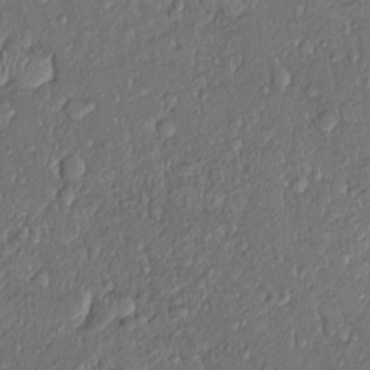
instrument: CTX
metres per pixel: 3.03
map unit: Ht
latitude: -0.5952
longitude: -13.6505
